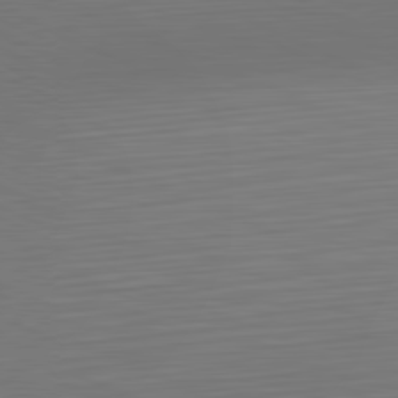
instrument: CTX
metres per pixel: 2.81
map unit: Hpe
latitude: -81.8800
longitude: 19.5966
